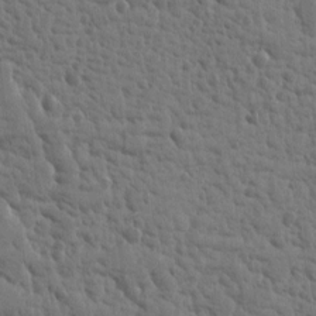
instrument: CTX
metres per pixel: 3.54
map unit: Htu
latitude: 2.1955
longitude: -178.5357
